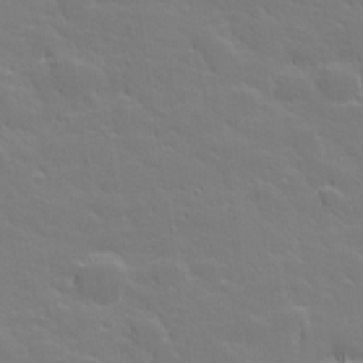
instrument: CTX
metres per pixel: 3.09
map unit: lHvf
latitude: 27.1970
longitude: 143.1620
